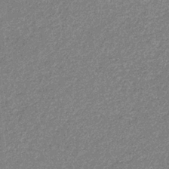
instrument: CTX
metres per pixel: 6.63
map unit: eHb
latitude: -31.9367
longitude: 69.0297
